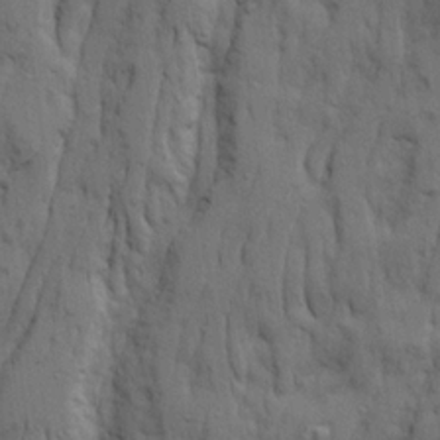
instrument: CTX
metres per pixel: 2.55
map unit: Ave
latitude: 21.6694
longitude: -130.2523
